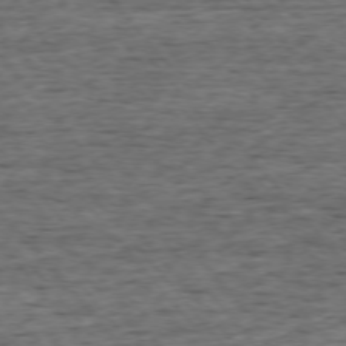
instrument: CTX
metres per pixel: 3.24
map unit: Ap
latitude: -75.9745
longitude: -92.5923
